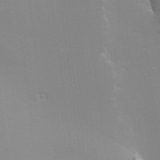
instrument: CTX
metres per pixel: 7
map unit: lHvf
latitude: 23.6127
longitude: 141.0108
